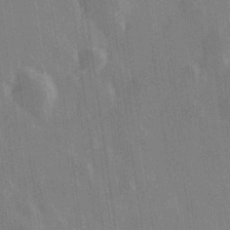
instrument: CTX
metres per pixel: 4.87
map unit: Hve
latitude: 28.2333
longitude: 147.2376
